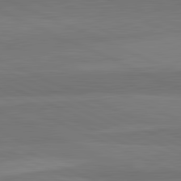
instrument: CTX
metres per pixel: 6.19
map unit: lApd
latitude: 82.6112
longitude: 158.3306
